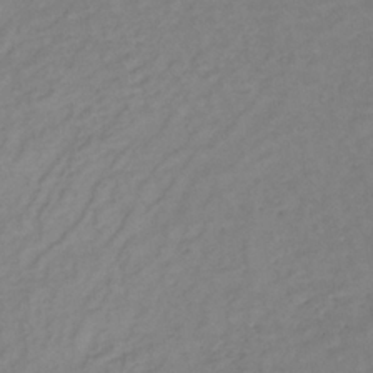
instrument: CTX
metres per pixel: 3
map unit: lHb
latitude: -34.0850
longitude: 66.2928
